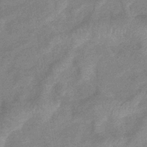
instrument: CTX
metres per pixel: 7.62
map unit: eHb
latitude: -37.4265
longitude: 77.1809
